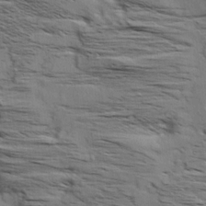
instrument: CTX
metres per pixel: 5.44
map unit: Aa
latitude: 9.0648
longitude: -140.2522
